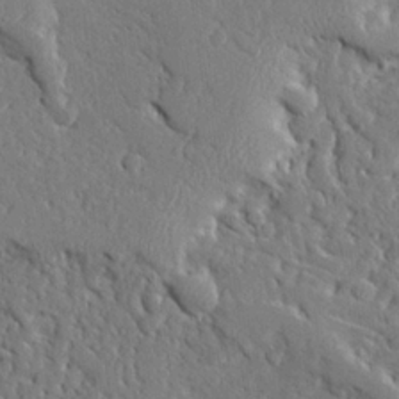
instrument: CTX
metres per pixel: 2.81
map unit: Ave
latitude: 24.2144
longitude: -130.3090
